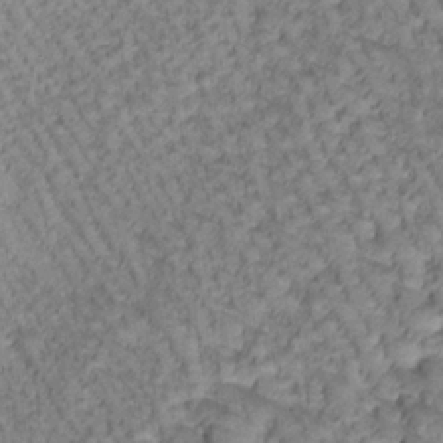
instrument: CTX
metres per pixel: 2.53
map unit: Htu
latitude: -0.8030
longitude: 172.8597
